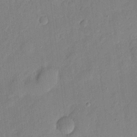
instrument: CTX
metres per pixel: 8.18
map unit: eHh
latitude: 5.8016
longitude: -72.5735
